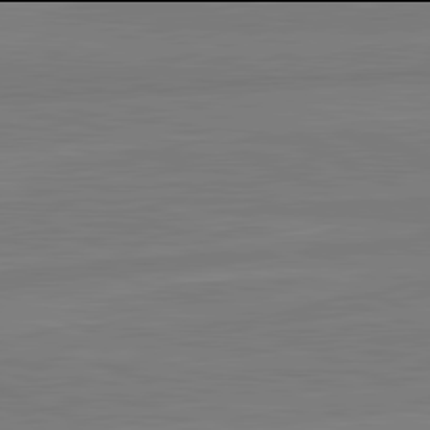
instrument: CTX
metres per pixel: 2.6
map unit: lApd
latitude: 81.9906
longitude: -173.8772
